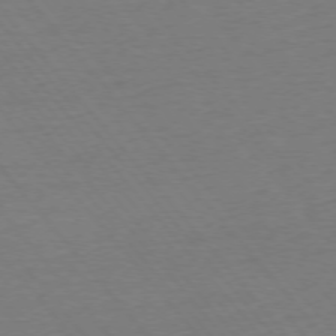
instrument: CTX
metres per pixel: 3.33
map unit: Ap
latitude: -76.0283
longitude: -93.7827
